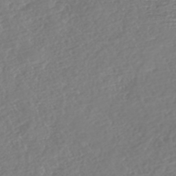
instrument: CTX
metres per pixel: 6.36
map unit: Nhe
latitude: -46.7652
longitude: -172.8191
